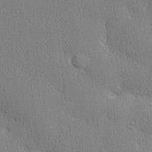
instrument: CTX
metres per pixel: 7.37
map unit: lHvf
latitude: 20.9136
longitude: 142.0283
